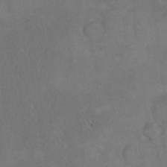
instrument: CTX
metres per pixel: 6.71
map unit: eHh
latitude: 18.4034
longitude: -65.1781
